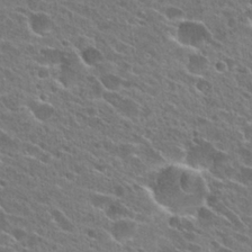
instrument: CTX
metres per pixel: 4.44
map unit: Hto
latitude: 26.4790
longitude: -44.5357
